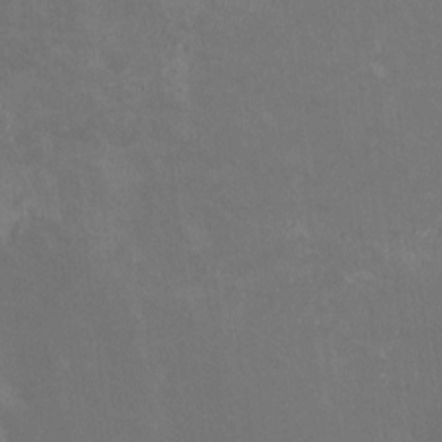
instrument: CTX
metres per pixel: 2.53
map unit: HNhu
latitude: -0.8975
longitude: -3.7638
